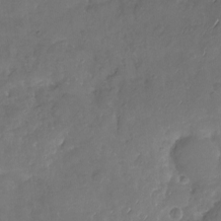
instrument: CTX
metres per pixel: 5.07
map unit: Nhu
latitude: -19.8044
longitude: -57.9528
